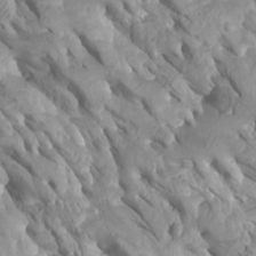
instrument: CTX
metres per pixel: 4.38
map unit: Htu
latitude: -6.0283
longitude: -77.0269
